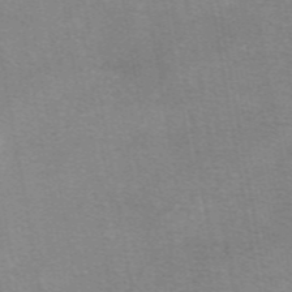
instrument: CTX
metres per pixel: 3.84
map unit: eAb
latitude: 49.0458
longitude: 105.5588
